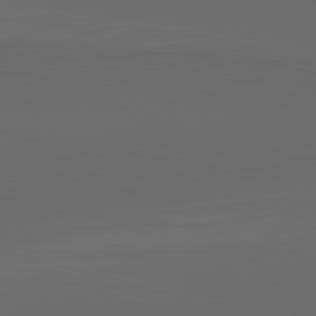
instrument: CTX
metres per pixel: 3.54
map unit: lApd
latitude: 83.3859
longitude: -134.5168
